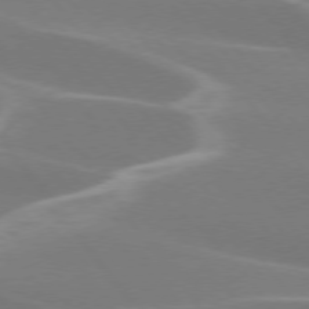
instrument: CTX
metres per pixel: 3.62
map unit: lApd
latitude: 75.5182
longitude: -62.4412
